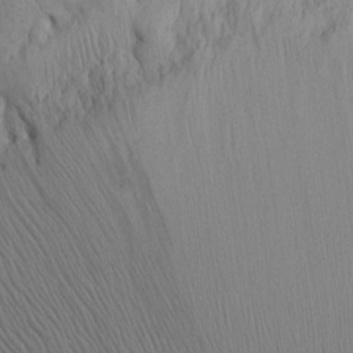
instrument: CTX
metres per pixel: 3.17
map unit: Htu
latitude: -3.3887
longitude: 156.9353
